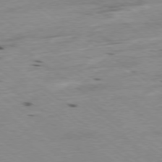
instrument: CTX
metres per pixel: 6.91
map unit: Hpe
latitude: -79.0675
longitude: -23.3293
